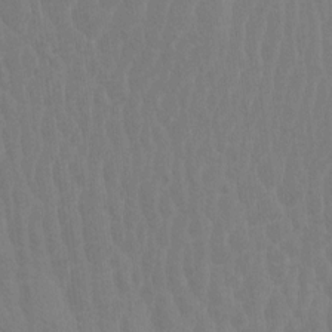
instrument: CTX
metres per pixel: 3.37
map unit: Htu
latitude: -7.3887
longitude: -68.4223
